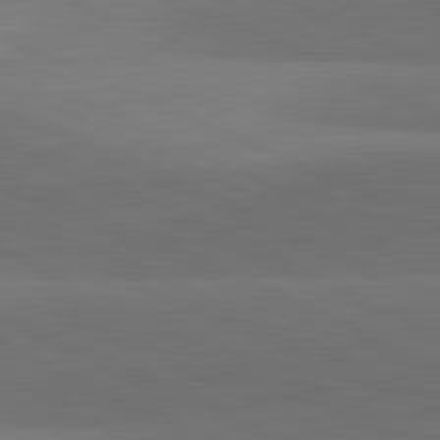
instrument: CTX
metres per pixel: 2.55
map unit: lApd
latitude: 81.6127
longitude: 139.3321
